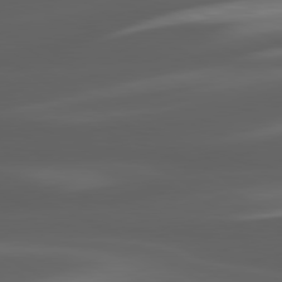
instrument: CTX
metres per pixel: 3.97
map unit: lApd
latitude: 80.4223
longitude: -144.6112
